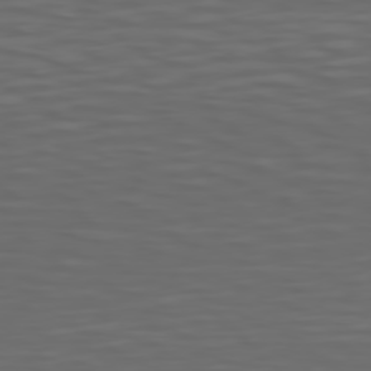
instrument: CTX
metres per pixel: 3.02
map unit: Hpe
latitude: 75.0647
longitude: -125.9150
